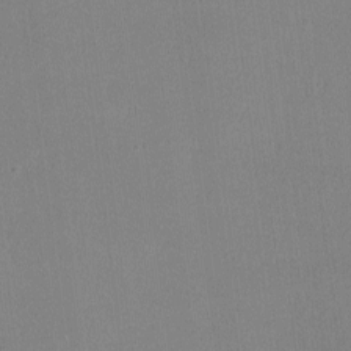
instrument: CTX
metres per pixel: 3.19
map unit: lHvf
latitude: -10.9731
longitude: -100.2334
